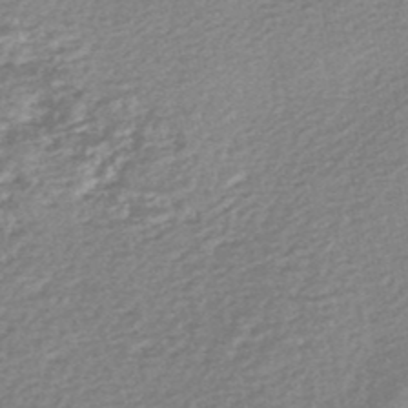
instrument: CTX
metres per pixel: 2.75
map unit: HNb
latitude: -48.3118
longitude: 60.3684
